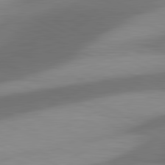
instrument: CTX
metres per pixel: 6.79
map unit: lApd
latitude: 81.5371
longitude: 139.3510
